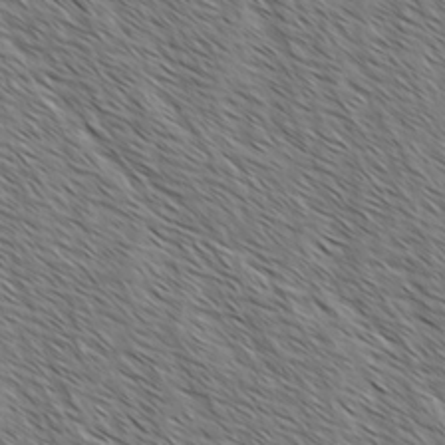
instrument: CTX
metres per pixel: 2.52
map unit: lAvf
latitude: -2.1038
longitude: -113.4048
